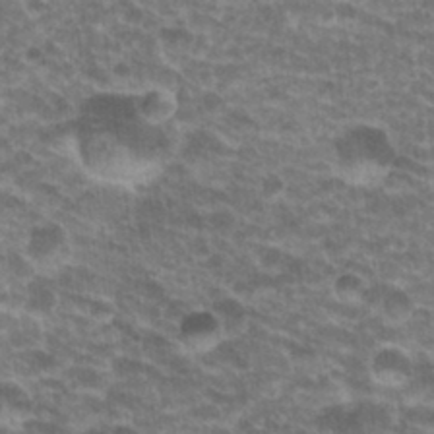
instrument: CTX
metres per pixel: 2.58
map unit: Hto
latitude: 20.1956
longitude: -36.8569
